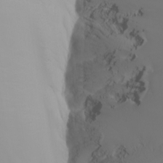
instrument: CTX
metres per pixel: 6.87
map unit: Nhu
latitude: -5.2187
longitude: -93.0269
